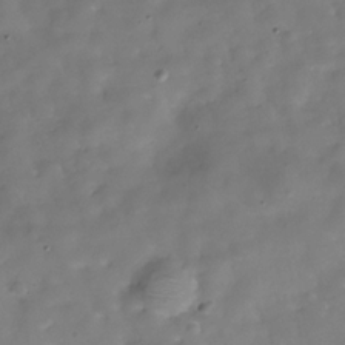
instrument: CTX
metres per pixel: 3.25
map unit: Hve
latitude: -30.6707
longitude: 94.7085
